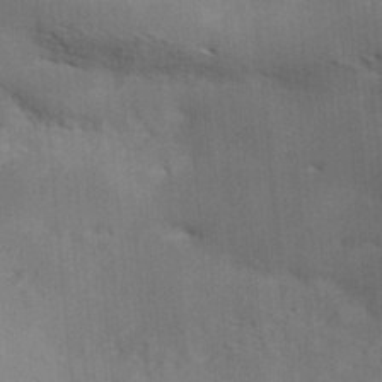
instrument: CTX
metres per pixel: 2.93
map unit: Hve
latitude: 31.7261
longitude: 148.8030
